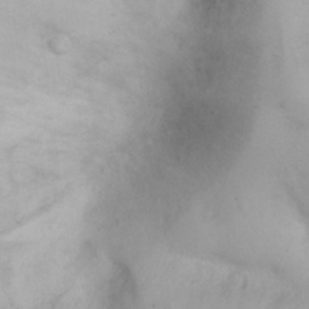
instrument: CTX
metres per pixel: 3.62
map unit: eHh
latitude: 25.1592
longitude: -64.9325
